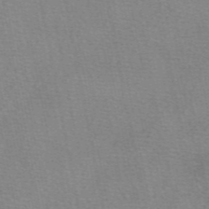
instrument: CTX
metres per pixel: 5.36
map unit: eAb
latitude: 49.9717
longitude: 104.9164
